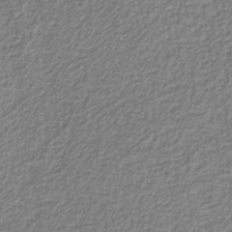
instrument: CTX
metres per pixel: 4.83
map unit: eAb
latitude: -39.1620
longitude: 52.2361
